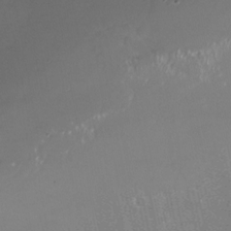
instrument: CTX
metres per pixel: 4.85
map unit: Nhu
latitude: -24.3684
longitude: -73.2348
